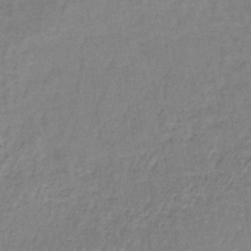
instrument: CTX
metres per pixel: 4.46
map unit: lHb
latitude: -38.5385
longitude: 61.5021
